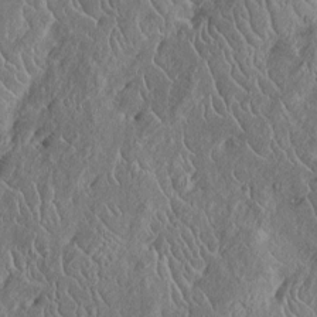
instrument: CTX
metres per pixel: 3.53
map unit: Htu
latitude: -6.9164
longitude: 153.7288
